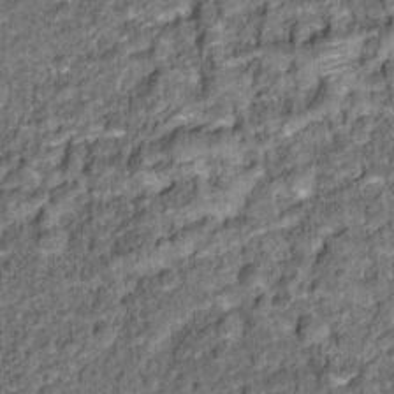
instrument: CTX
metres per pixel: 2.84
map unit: Hto
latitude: 14.9325
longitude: -35.0080
